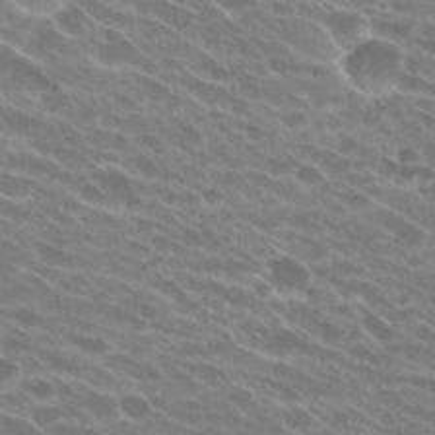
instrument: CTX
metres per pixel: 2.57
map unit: Hto
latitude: 26.1389
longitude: -42.2334
